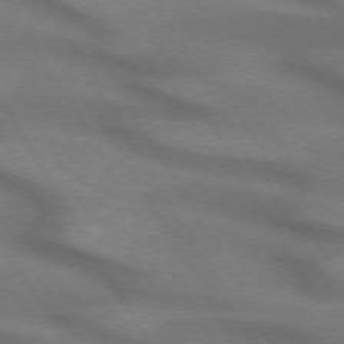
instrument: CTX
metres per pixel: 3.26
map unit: lApd
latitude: 72.4034
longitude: -50.3656
